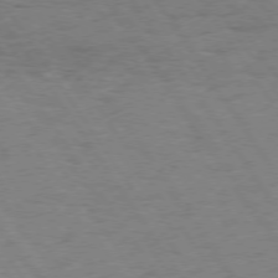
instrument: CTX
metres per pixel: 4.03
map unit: Hpe
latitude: 73.8206
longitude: -140.7057
